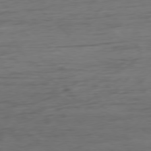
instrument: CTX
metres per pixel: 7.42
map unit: Ap
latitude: -78.4629
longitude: -71.8772
